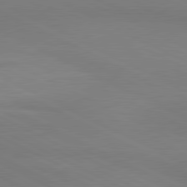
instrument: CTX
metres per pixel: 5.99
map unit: lApd
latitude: 80.9136
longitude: 144.8597
